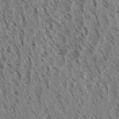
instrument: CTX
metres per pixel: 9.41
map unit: eHh
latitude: 34.3278
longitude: -139.8961
